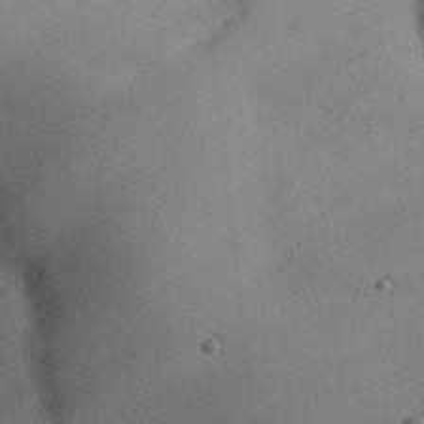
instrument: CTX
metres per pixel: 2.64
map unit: Nhu
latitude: 25.7071
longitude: -70.4601
